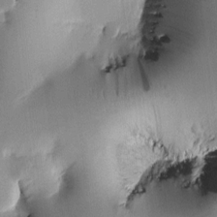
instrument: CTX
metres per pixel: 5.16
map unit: Htu
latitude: -0.2362
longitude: 172.0283
